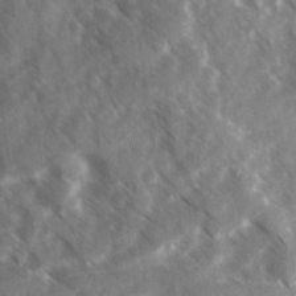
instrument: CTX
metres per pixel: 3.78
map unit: Ave
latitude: 17.6505
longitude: -130.8947
